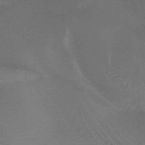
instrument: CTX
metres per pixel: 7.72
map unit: HNb
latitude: -44.8030
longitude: -44.6301
